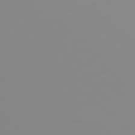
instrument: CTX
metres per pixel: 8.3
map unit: Ap
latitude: -80.1228
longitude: -53.6127
